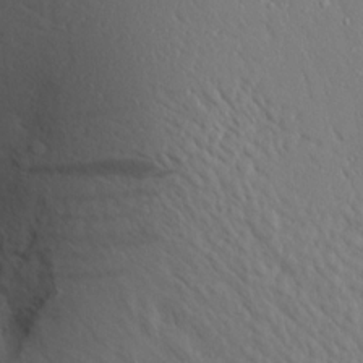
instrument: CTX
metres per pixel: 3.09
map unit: Aa
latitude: 17.5371
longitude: -147.8962
